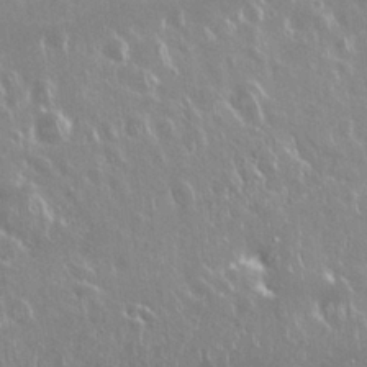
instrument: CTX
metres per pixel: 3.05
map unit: Nhu
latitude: 25.8205
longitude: -58.3089
